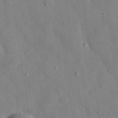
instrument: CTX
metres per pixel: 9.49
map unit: eHh
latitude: 27.2159
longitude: -76.8947
